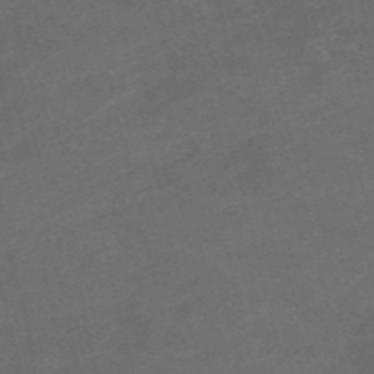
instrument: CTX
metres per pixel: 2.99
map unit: HNb
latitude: -54.6330
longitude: -35.8772
